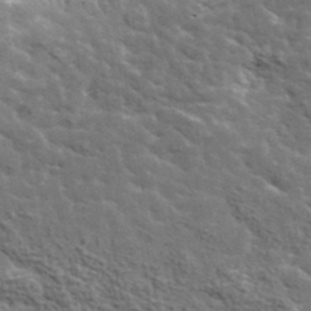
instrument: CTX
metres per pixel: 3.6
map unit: lHvf
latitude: 37.7450
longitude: -88.8569
